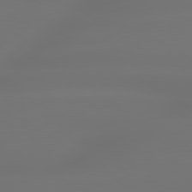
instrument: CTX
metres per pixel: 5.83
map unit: lApd
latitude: 79.7639
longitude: -138.2145
